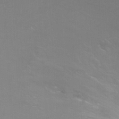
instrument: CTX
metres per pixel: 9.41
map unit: Ht
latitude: -7.1431
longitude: -28.2144
